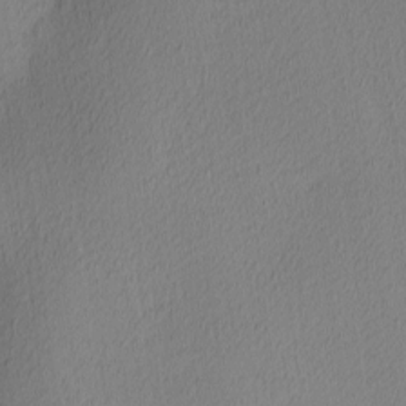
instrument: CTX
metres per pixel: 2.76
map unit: Ave
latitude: 3.4426
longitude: -114.6490
